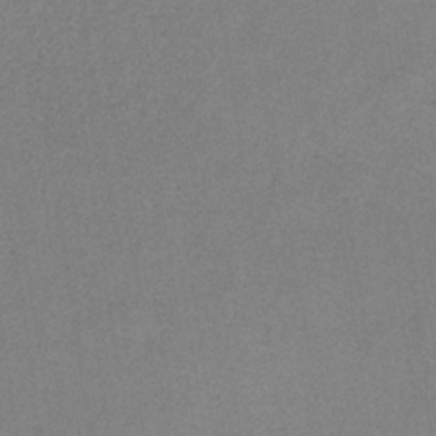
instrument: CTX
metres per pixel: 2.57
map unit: HNb
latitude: -34.4062
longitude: 54.7841
